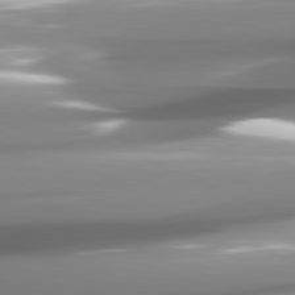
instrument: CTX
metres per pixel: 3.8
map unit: lApd
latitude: 82.0444
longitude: -141.2348
